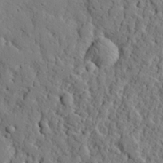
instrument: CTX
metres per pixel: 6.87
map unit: eHh
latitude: 26.8569
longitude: -78.7058
